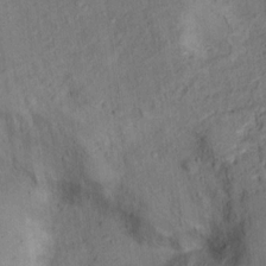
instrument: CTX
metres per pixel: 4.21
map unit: Ht
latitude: 14.6869
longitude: -37.4805
